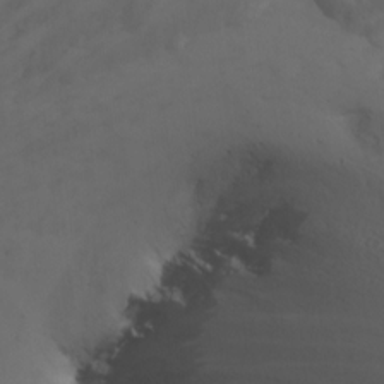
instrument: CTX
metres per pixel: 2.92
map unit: Nhu
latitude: -8.3873
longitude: -66.1577
